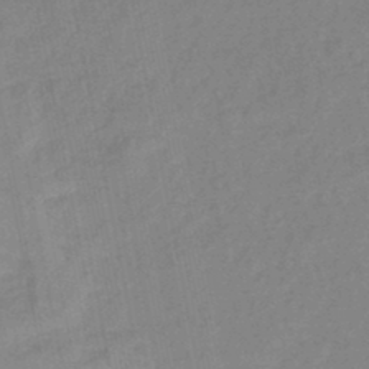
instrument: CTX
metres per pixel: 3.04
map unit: eHb
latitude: -45.4265
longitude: 85.2187
